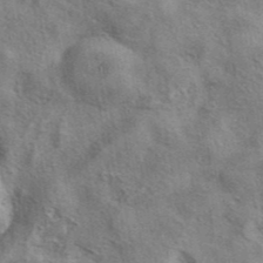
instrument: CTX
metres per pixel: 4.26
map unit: eAb
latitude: 41.4804
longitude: 103.9178
